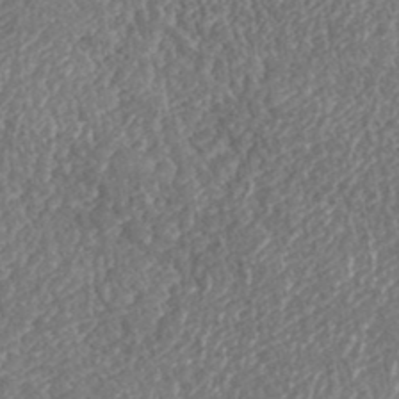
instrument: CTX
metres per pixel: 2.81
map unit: eHh
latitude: 37.3482
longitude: -138.8191
